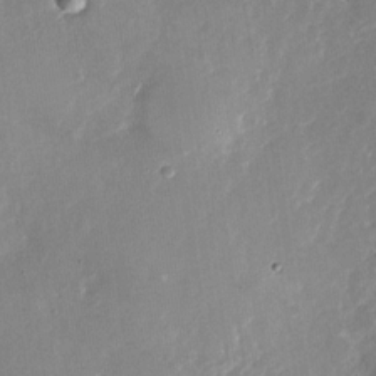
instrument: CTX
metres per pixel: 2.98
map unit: Nhu
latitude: -27.7477
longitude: -73.2726
